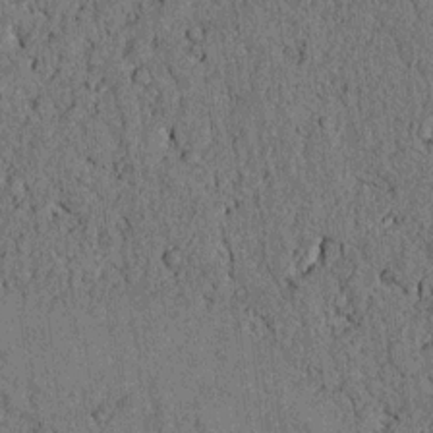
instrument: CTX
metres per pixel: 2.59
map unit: lAvf
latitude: 4.4601
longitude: 169.4832
